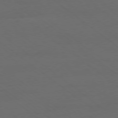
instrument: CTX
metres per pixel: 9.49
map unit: Ap
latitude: -78.9163
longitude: -56.1388
